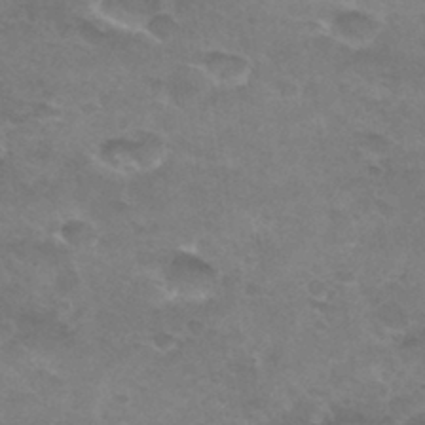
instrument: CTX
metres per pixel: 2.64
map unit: Hto
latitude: 32.7813
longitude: -47.3293
